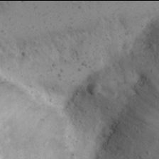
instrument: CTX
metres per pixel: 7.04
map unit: Nhu
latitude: 21.9906
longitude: -72.0822
